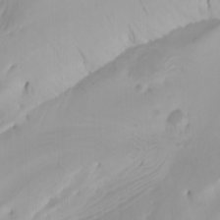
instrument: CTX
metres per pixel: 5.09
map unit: Htu
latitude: -7.2565
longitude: -67.9150
